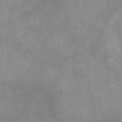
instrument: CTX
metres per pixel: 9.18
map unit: eAb
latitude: 45.8205
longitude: 126.7652
